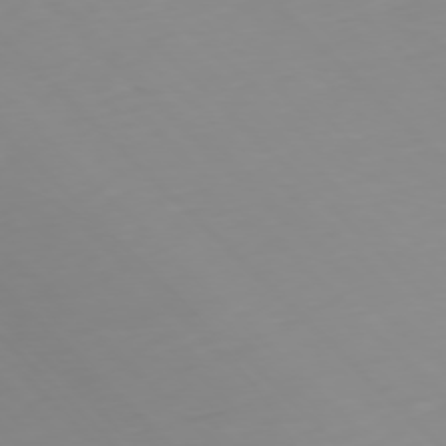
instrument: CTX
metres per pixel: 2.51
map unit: Ap
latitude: -77.3132
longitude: -82.4223
